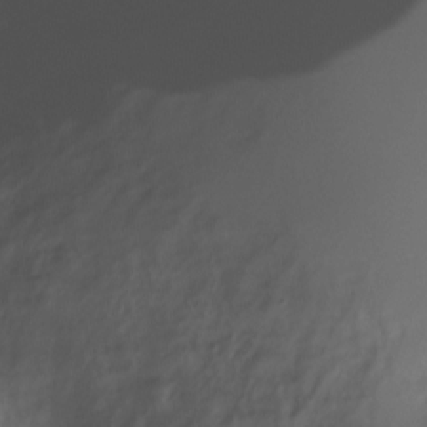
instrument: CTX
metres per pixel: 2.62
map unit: Nve
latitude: -21.1053
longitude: 106.8408
